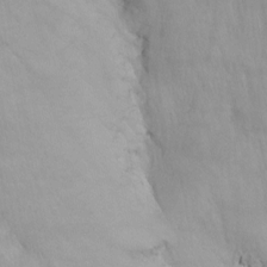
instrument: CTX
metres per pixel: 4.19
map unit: Nhu
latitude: -12.7274
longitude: -67.0458
